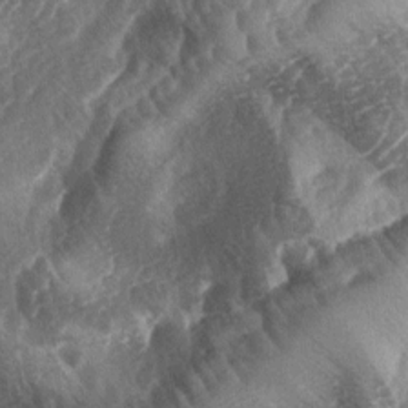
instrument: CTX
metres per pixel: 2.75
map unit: lAa
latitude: -4.2739
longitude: -127.2915
